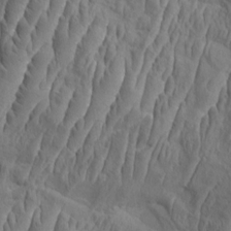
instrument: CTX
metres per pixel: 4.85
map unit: Aa
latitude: 8.9703
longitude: -132.5357
